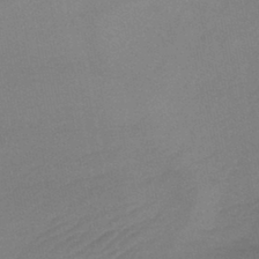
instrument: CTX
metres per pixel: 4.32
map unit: lHb
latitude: -42.8974
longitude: 73.7100
